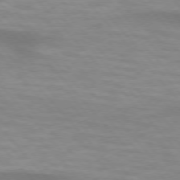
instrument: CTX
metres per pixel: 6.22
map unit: lApd
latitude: 74.5924
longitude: -61.2915
